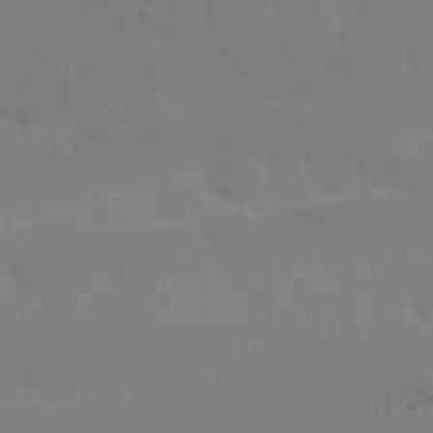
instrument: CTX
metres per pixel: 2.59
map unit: Nhu
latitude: 27.1781
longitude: -54.2333
